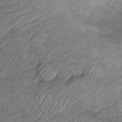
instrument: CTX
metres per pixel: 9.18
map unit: Ht
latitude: 9.4993
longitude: -37.6505
